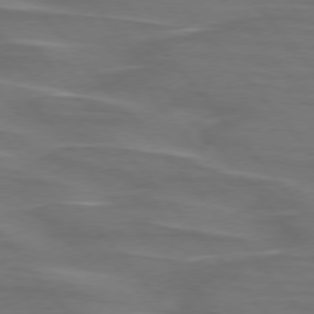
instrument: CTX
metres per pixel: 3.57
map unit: lApd
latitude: 75.6694
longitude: -80.5168
